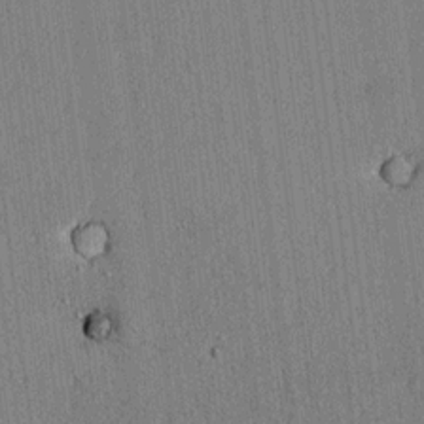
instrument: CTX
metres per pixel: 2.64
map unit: lAvf
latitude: 5.7072
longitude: 169.4832
